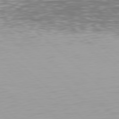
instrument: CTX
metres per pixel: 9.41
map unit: Hpe
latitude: 78.0822
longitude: -168.3467
